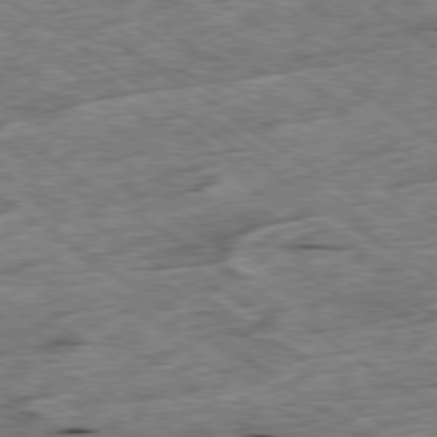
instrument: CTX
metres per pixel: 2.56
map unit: Ap
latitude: -79.6533
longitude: -87.7449
